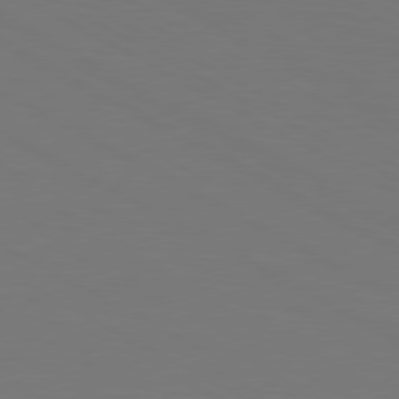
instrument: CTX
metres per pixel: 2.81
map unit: Hpe
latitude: 78.8002
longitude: -119.9906
